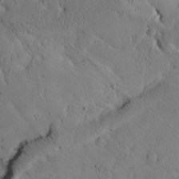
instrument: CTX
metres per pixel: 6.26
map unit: Htu
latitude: -3.3698
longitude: 168.9730
